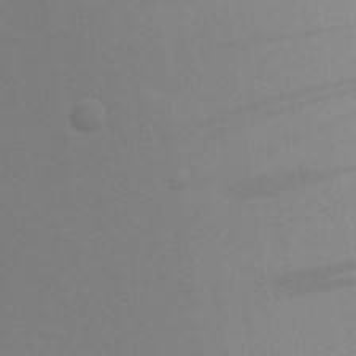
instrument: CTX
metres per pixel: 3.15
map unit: eHh
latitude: 24.5167
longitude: -71.4993
